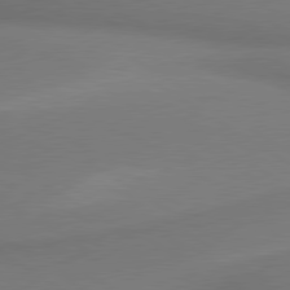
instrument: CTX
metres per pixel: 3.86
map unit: lApd
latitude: 79.9339
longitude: 177.8611
